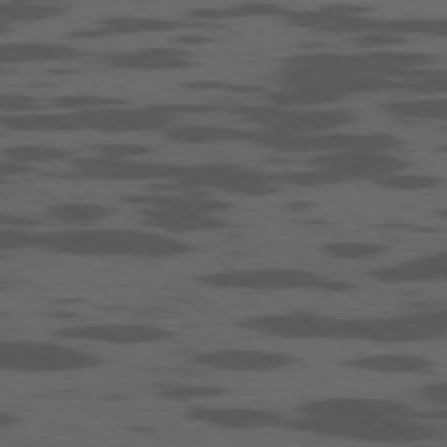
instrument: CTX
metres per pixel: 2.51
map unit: Ap
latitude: -79.6155
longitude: -99.7260
